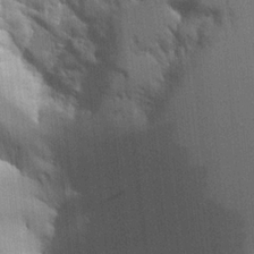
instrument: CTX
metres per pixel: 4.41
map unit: Aa
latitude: 21.6694
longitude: -124.7057
